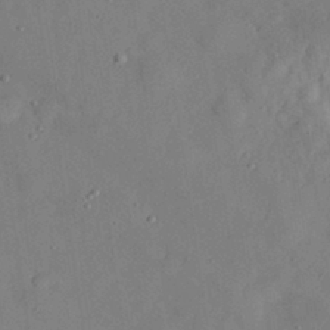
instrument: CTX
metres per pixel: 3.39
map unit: eHh
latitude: 29.9717
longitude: -72.1389
